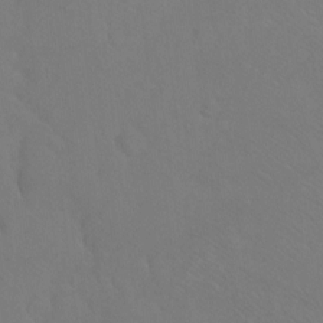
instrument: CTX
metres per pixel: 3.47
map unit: Ht
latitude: -7.8800
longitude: -37.3671
